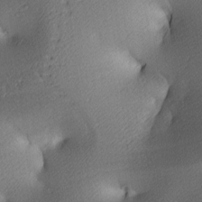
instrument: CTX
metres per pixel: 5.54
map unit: lAa
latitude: 4.0633
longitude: -116.3278
